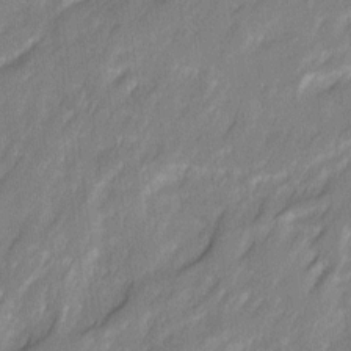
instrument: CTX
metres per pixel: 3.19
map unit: Ave
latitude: 16.2334
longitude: -135.1592
